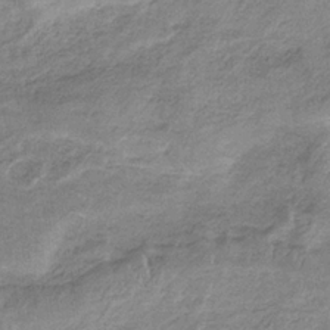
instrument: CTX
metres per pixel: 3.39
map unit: HNb
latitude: -33.3132
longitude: 59.4265
